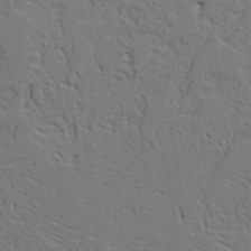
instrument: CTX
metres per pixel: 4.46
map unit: Aa
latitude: 19.5560
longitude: -126.0822
